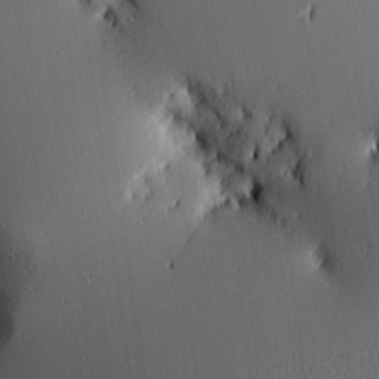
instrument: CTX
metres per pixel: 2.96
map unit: Hve
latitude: 2.5734
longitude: -120.9703
